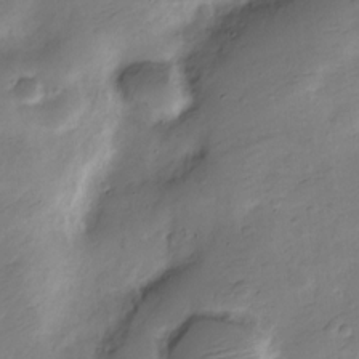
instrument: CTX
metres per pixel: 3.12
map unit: Nve
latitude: -24.8219
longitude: 106.1417
